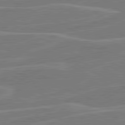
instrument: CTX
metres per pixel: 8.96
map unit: lApd
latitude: 81.1025
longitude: 120.9163
